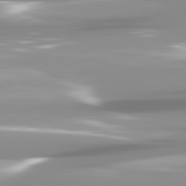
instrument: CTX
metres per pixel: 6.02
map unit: lApd
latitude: 82.0444
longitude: -139.5749
